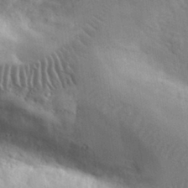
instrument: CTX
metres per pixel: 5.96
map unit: eHh
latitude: 32.9136
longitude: -70.6112
